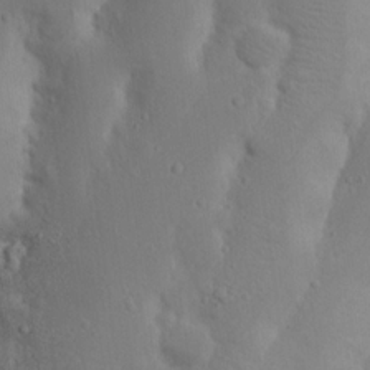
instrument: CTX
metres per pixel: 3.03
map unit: Nhu
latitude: 18.4790
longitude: -73.6505
